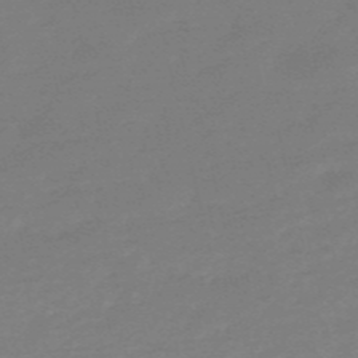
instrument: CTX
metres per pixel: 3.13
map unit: HNb
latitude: -55.4832
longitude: -40.6868
